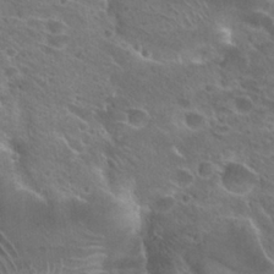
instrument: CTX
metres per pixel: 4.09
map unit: Hto
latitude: 27.8395
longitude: -39.1214
